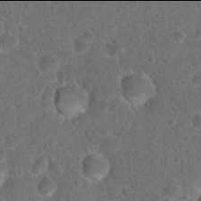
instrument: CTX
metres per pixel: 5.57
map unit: Hto
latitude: 17.9906
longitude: -41.5938
